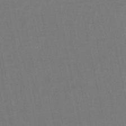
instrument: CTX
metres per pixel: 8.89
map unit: eHb
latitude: -49.7100
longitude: 72.5196
